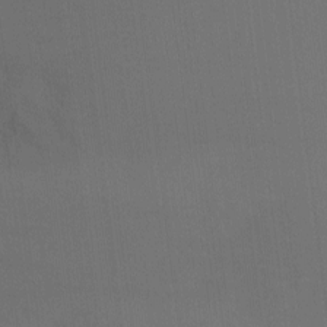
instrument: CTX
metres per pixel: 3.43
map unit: Nhu
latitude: -8.0094
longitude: -67.6127
